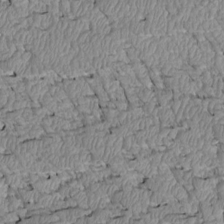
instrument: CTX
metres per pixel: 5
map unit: Htu
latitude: 2.4412
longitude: 149.2376
